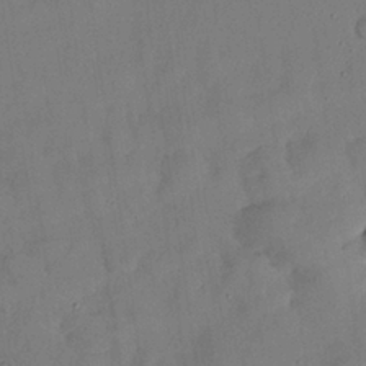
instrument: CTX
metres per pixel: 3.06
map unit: Nhu
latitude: 27.3293
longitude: -72.9325
